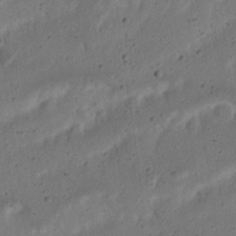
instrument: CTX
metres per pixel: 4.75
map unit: Nhu
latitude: 21.7639
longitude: -71.1025
